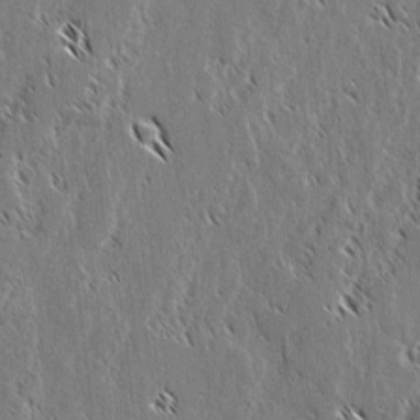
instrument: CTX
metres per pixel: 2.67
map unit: lAvf
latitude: 2.3467
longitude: -106.6490
